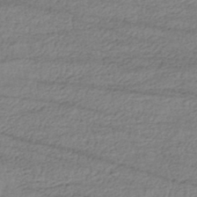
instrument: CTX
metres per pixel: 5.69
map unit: HNhu
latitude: -44.0283
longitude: 105.5210
